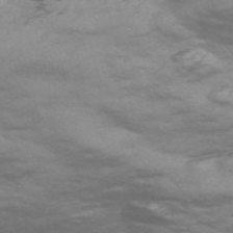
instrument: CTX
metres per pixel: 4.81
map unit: Nve
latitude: -57.4076
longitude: 54.1417
